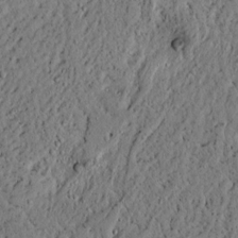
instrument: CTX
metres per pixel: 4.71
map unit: lAvf
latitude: 4.7624
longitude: 166.7463
